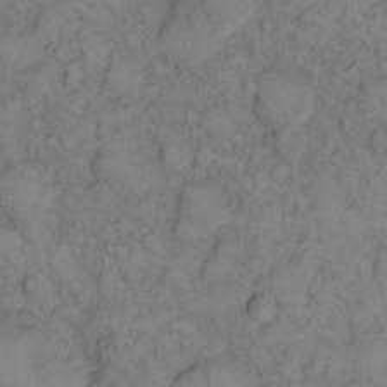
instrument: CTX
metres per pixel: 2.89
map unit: eHh
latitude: 13.9528
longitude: -63.2537
